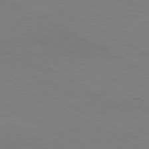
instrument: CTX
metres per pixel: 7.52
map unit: Hpe
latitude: -81.0676
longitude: 12.1606
